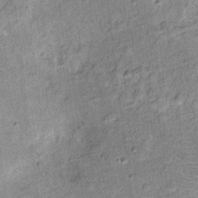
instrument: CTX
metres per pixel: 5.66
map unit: Ht
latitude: 10.6113
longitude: -39.0269
